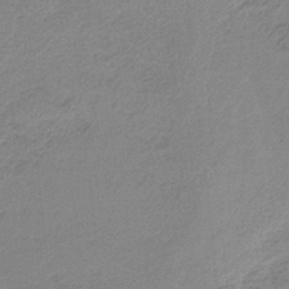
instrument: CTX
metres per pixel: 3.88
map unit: HNb
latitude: -33.8045
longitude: 59.0864
